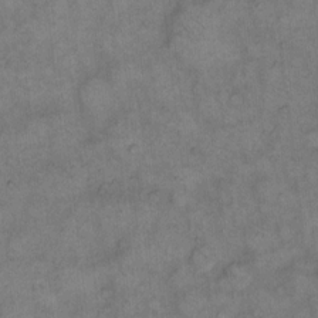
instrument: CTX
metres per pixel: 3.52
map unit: eHh
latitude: 13.7828
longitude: -64.8758
